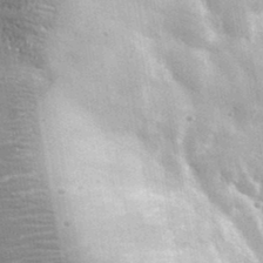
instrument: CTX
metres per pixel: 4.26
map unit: lHvf
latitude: 36.8191
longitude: -88.2523
